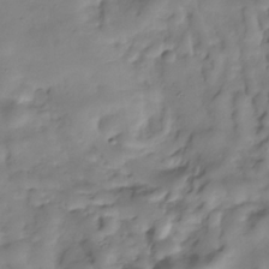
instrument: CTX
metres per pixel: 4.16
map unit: Hve
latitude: -30.1228
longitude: 94.2550
